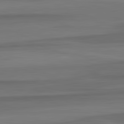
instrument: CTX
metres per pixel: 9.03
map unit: lApd
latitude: 82.8569
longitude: 177.1998
